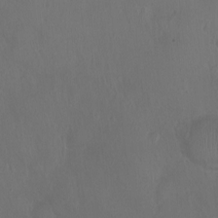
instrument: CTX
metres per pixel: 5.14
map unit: Ht
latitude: -1.7478
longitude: -18.8191
